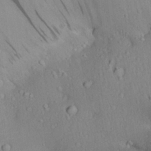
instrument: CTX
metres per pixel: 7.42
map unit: Aa
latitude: 28.3656
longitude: -135.3670
